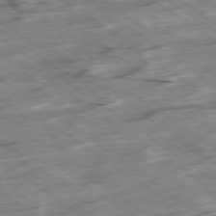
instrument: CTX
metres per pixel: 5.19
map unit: Hpe
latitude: -78.6329
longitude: -21.8206
